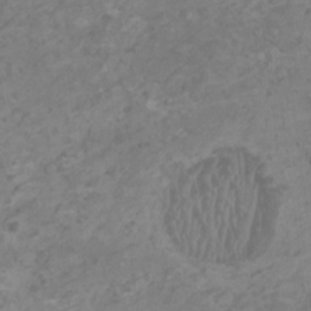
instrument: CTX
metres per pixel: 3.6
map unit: HNhu
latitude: 1.8016
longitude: -1.7449
